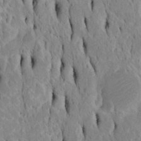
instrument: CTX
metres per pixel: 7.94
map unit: Htu
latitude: -4.8597
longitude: 151.6155
